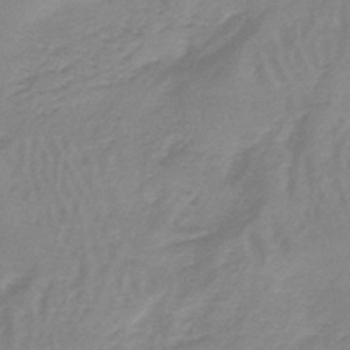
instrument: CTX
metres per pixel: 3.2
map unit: lHb
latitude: -44.1606
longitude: 62.6518
